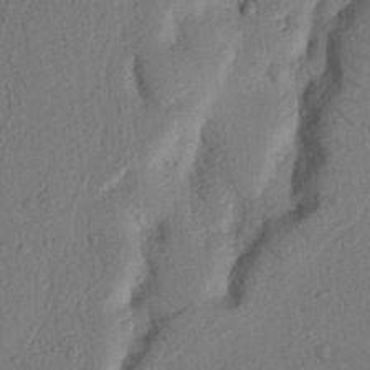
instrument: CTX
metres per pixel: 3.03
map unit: Nhu
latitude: 19.1781
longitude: -76.6679
